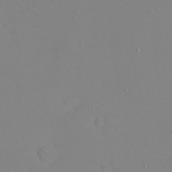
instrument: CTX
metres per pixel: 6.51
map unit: eHh
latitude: -5.1620
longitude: -81.5938
